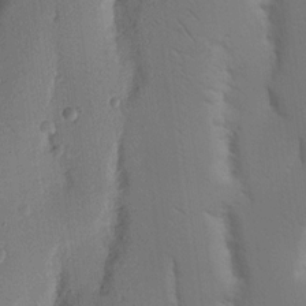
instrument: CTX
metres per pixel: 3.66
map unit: Nhu
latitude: 16.3845
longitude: -78.5735
